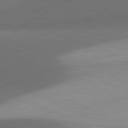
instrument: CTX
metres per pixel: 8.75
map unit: lApd
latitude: 81.5749
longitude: 139.3321
